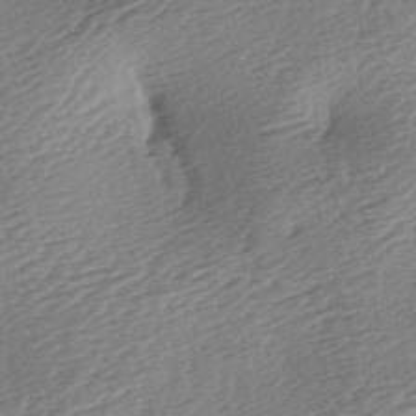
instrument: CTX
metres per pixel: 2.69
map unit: lAa
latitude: -2.7652
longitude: -127.0837
